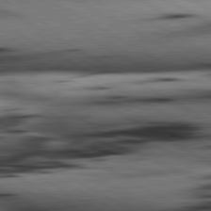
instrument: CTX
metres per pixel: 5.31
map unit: lApd
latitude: 80.4034
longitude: 162.6518
